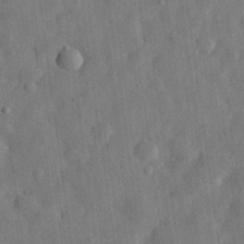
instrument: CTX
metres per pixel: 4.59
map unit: eHh
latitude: 30.4412
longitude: -74.0444
